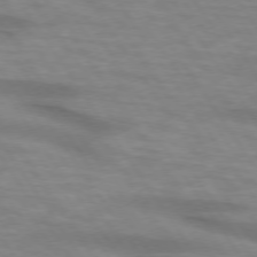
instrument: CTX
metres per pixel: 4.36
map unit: lApd
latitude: 74.4412
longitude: -58.8758
